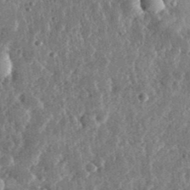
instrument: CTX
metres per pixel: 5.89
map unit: lHvf
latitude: 31.7450
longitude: -90.3467
